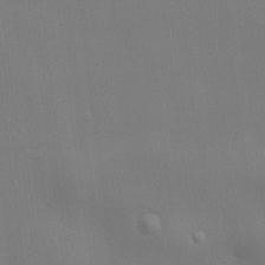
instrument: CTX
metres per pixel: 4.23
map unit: lHvf
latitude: 22.6679
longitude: 141.1053
